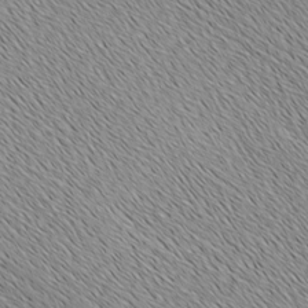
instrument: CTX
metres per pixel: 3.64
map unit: Ave
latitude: -6.6518
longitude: -123.2159
